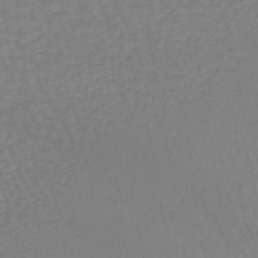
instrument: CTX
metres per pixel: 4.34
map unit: lHb
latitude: -42.1983
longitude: 71.4077
